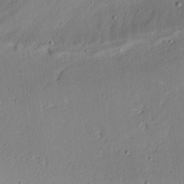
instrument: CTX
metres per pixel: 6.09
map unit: Aa
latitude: 13.0081
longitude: -140.0633
